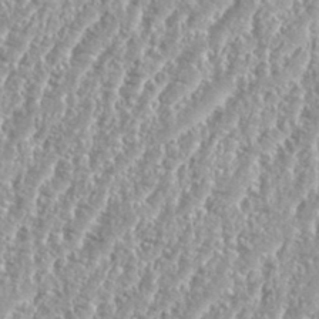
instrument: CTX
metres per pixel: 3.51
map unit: eHh
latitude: 35.0080
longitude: -135.0458
